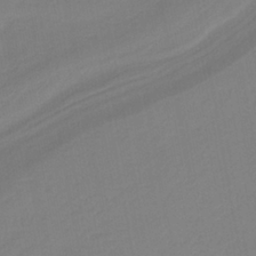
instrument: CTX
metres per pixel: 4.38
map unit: HNb
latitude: -35.1998
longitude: 51.6533
